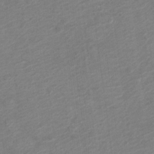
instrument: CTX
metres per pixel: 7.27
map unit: Nve
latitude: -18.7652
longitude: 107.0676
